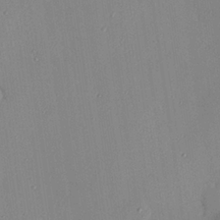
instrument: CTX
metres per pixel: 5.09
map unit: eHh
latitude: 24.3278
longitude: -90.8758
